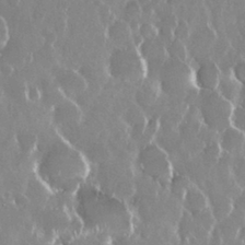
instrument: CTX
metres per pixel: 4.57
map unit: Nhu
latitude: 29.1214
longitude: -62.0255
